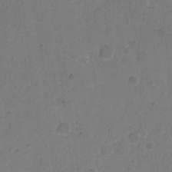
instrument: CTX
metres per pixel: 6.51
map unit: Hto
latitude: 6.4412
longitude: -62.9325
